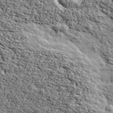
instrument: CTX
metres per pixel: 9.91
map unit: Ave
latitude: 42.2334
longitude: -110.1011
